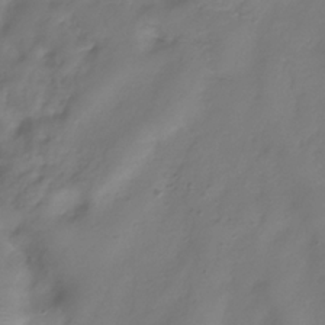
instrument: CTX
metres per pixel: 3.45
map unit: Hve
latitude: -33.4077
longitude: 90.5385
